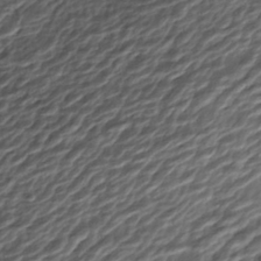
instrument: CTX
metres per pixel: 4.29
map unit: ANa
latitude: -44.9353
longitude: 106.1795
